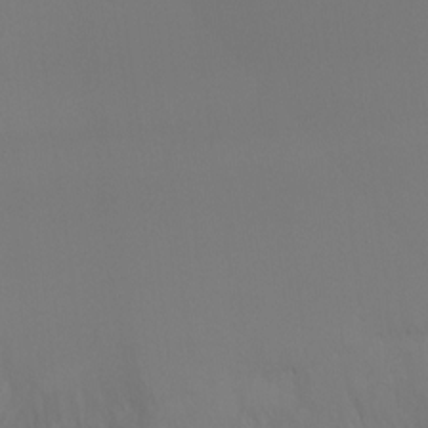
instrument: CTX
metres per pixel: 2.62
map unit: Ht
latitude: -6.3306
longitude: -27.0081
